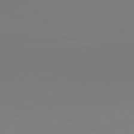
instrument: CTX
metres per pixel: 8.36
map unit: Hpe
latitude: 77.4615
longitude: -136.4034
